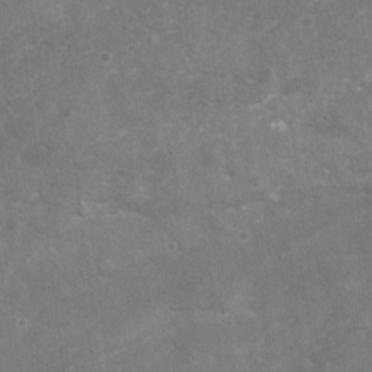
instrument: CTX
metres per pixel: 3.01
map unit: Nhu
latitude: -16.8597
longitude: -57.1781
